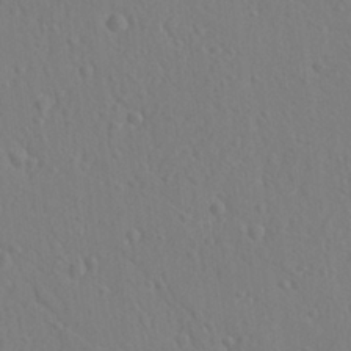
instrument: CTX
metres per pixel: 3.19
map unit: lAvf
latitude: -9.4643
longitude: -120.9703
